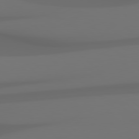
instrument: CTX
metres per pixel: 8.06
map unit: Hpe
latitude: 78.4601
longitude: -135.5560
